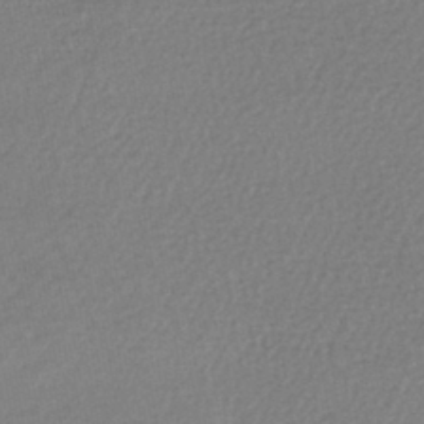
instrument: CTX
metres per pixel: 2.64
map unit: lHb
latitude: -42.6518
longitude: 73.4454
